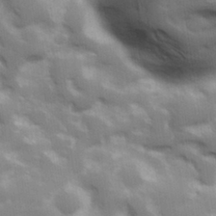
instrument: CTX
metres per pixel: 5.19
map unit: Hve
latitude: 31.2915
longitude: 149.7856
